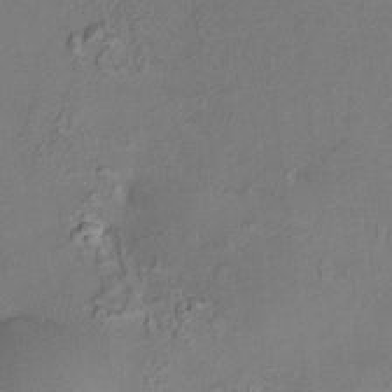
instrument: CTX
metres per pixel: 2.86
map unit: HNhu
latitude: 7.2726
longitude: 14.3684
